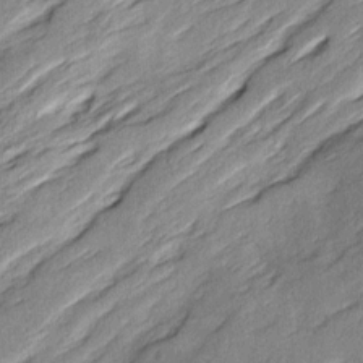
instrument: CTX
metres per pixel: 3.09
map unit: Ave
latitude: 16.0633
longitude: -137.2915
